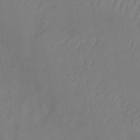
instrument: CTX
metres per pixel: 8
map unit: lHb
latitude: -33.8423
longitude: 66.7274
